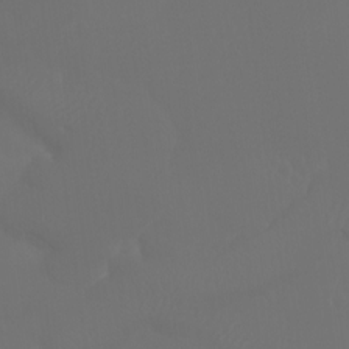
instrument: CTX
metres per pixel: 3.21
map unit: Aa
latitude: -7.5588
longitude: -72.6491
